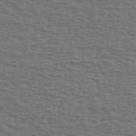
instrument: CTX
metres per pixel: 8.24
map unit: Ave
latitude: 39.1781
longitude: -113.0458
